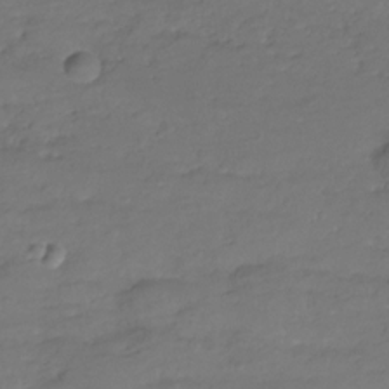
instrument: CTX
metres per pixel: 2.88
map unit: Hve
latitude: -27.8422
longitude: 91.1054
